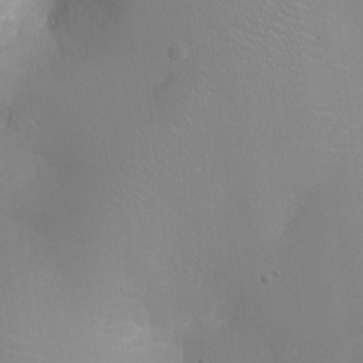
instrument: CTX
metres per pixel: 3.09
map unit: Ht
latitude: -2.0849
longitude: -16.1200
